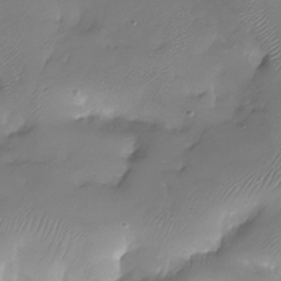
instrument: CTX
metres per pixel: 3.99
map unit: Nhu
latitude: -28.1984
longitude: -59.8961
